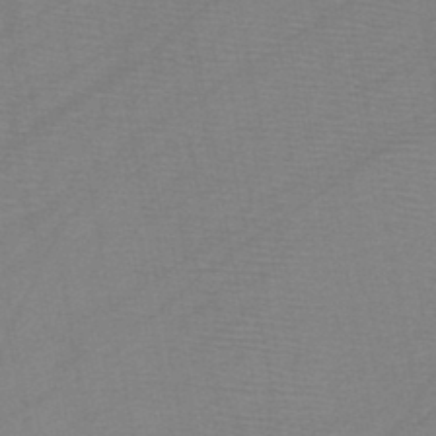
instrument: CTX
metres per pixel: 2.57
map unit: HNb
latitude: -45.6155
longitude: -40.4978
